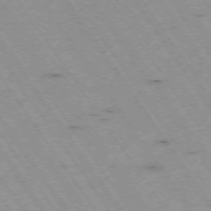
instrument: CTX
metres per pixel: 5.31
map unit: Hpe
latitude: -74.2173
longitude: 1.8234
